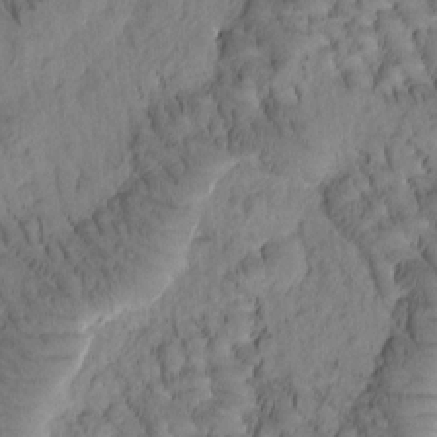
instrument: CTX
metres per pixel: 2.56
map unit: Htu
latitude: -1.7100
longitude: 172.0094
